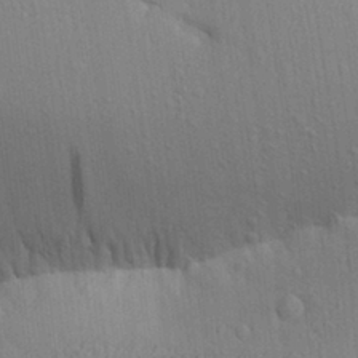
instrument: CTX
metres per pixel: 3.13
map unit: Aa
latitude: 20.4412
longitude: -149.8017
